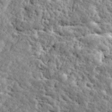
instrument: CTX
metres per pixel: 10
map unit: Ave
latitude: 17.0081
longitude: -134.9324
